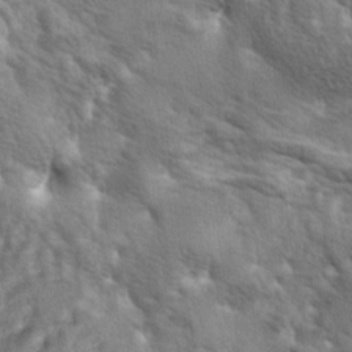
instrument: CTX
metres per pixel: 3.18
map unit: lAa
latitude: -6.2739
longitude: -125.7261
